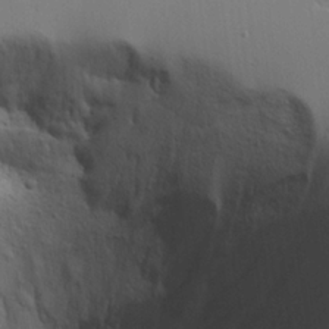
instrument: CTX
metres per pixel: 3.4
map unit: Aa
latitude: 18.5545
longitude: -126.2145
